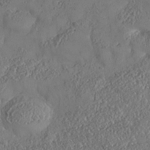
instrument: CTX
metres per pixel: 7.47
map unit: Nhe
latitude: -37.1620
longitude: 137.8989
